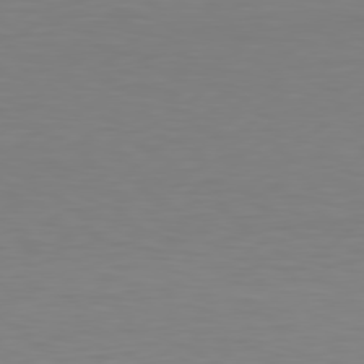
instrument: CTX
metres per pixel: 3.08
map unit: Hpe
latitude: 78.4223
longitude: -122.2334
